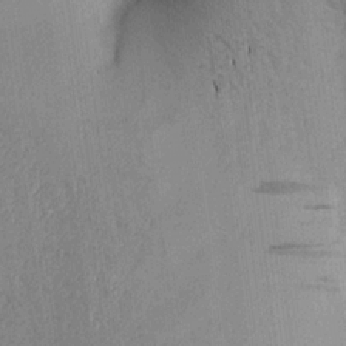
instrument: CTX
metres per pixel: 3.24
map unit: Aa
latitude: 16.5357
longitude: -147.9906
